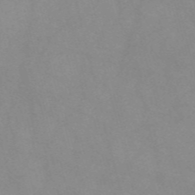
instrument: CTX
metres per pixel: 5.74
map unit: Nve
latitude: -57.6722
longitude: 59.3320
